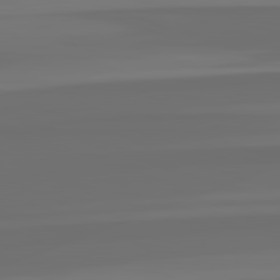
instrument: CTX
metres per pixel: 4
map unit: lApd
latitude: 82.5734
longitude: -177.4237
